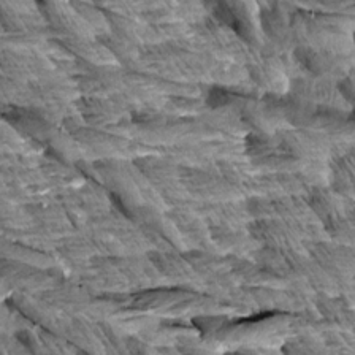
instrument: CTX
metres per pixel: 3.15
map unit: Aa
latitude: 8.0633
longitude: -132.8380
